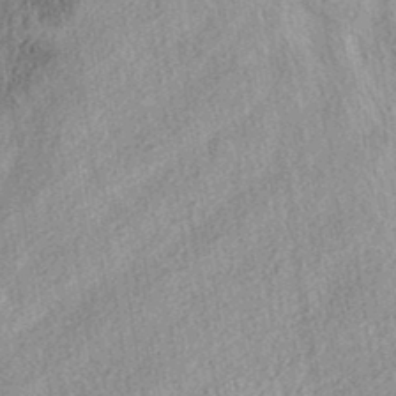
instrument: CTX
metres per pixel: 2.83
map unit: eAb
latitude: 38.5735
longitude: 112.1228
